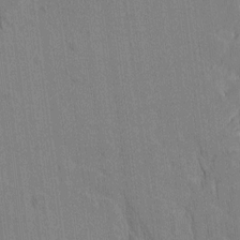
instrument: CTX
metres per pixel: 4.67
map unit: Nhu
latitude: -4.6707
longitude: -152.3279
